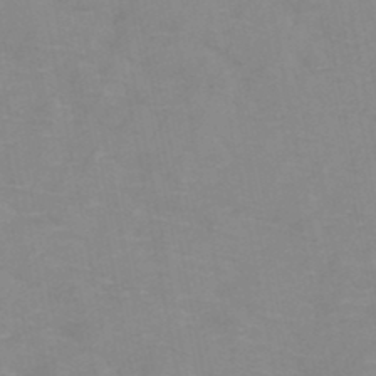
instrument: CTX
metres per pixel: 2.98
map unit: HNb
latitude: -47.5777
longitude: -47.4427
